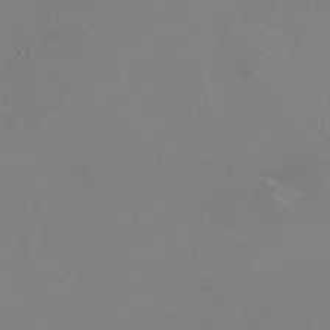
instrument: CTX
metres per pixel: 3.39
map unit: HNhu
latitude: -0.6141
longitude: -2.3845
